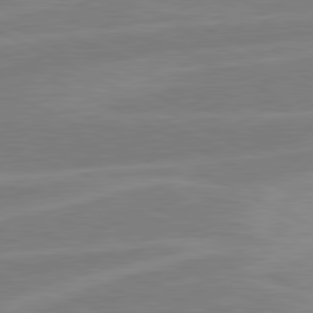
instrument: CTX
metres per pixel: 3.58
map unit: lApd
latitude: 80.9136
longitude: -169.4805
